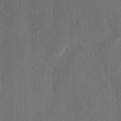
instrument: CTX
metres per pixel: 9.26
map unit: eHh
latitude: 5.1781
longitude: -68.7435
